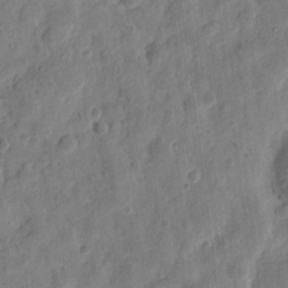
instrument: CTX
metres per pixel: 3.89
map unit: eHh
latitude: 9.2726
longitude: -74.0822
